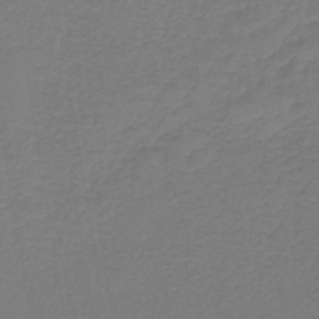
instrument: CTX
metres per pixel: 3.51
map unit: lHb
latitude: -42.4628
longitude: 64.2551
